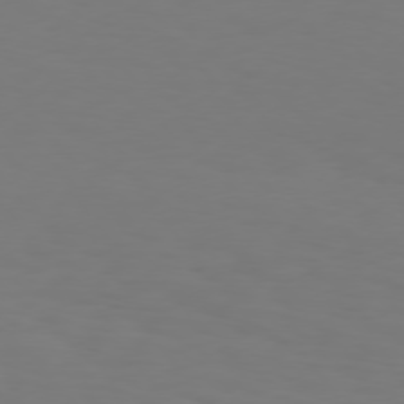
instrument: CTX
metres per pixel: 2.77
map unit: Hpe
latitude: 75.9906
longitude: -139.7639
